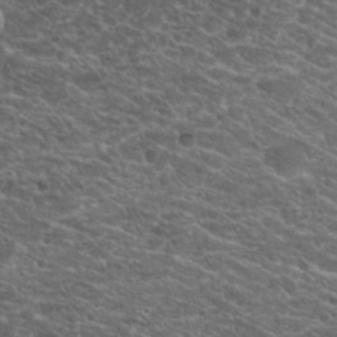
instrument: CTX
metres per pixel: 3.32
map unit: Hto
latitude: 19.4048
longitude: -36.2901
